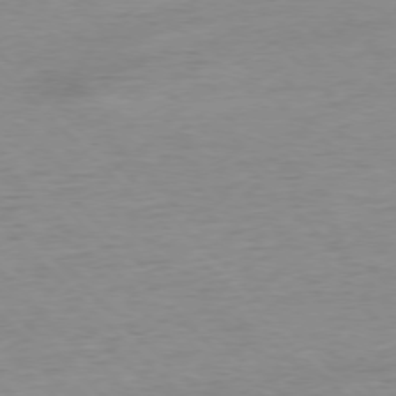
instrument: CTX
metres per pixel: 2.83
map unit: Ap
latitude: -77.2187
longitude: -88.8191
